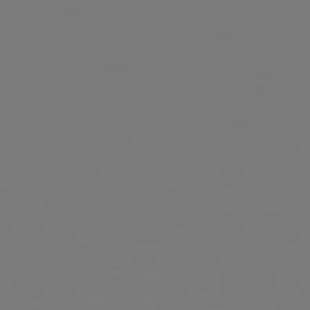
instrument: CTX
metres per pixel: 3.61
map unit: Hpe
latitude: 78.4601
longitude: -138.6868
